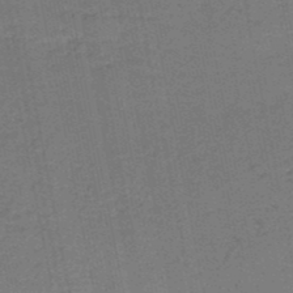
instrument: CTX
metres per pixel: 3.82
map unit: HNb
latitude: -50.3873
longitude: -49.3293
